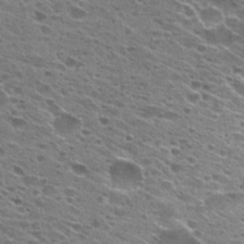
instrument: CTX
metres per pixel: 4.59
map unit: Hto
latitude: 29.0080
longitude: -46.1011
